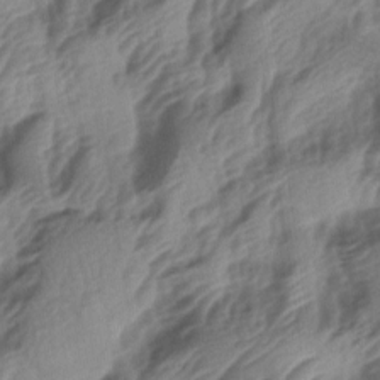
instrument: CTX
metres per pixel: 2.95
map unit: lAa
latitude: -5.2565
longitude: -123.7261
